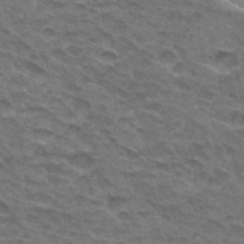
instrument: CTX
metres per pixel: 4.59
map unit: Hto
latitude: 32.3467
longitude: -47.5371
